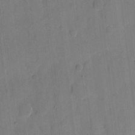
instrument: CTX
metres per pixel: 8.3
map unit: eHh
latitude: 7.1781
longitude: -66.3656
